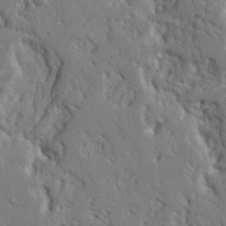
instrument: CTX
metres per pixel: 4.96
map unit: Nhu
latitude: 15.4994
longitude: -78.4034
